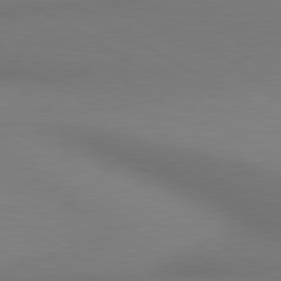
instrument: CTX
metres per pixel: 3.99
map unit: lApd
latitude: 80.4412
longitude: 130.4440
